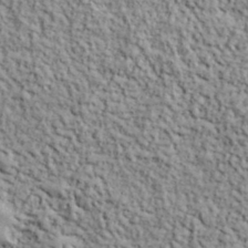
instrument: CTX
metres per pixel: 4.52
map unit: lHvf
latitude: 38.8569
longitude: -90.6302
